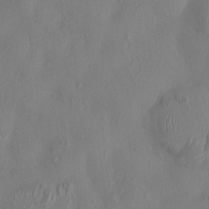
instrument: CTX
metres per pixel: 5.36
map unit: HNhu
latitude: 3.3104
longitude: -5.7072
